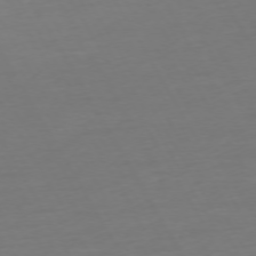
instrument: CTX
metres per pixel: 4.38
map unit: Ap
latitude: -74.6708
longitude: -69.2159
